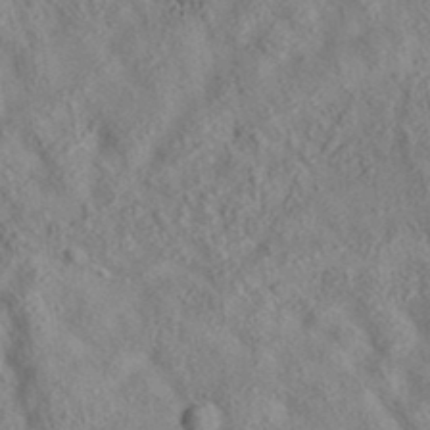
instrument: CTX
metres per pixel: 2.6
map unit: eAb
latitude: 35.7638
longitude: 108.1228
